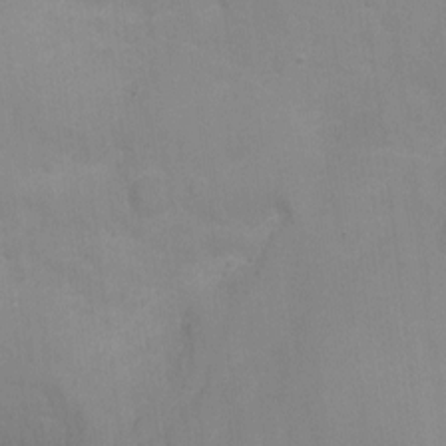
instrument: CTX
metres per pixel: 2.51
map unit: Nhu
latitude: -10.7841
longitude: -36.5168
